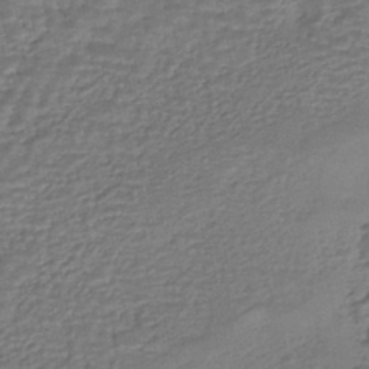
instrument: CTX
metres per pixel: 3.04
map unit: HNhu
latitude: -45.5021
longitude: 95.9367
